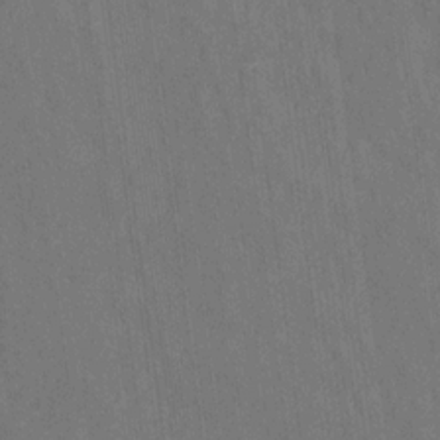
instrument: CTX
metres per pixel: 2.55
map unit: Hto
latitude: 15.3104
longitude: -36.3279
